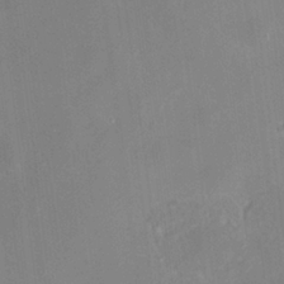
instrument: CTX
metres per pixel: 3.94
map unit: HNhu
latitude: 6.8380
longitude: 13.5021
